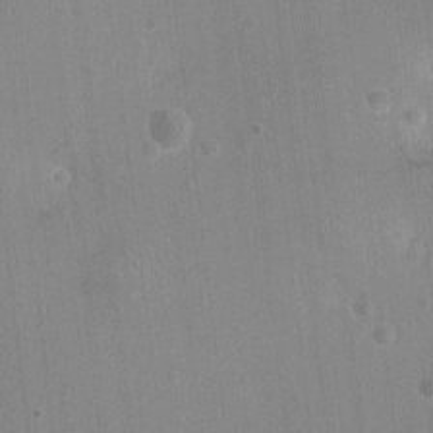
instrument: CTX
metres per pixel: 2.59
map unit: Ht
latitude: -3.6154
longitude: -16.8191
